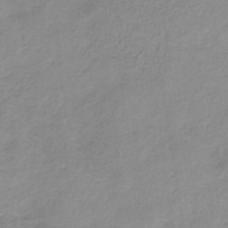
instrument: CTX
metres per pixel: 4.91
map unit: HNb
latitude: -31.8611
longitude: 62.8786
